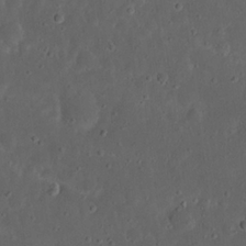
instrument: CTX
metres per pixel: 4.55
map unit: Nhu
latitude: 22.7057
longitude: -71.0269
